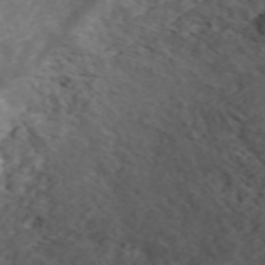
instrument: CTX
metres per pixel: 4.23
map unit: ANa
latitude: 42.3467
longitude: 33.3132
